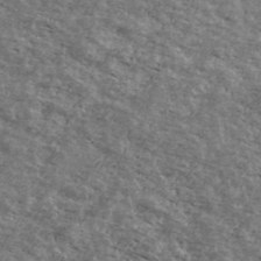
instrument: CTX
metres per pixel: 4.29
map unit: Ave
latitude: 40.8380
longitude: -108.8380
